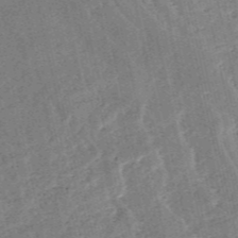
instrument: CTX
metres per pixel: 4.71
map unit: HNb
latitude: -53.7855
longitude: -47.1781
